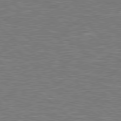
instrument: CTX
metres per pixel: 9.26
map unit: Hpe
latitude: 78.7435
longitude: -152.5735
